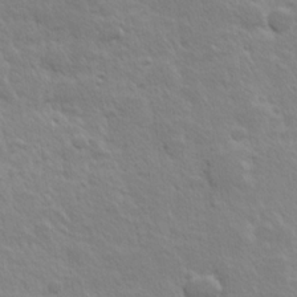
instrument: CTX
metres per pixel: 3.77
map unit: Hve
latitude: 24.0255
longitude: 144.6141
